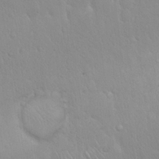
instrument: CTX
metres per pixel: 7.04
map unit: Hto
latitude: 17.4615
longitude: -58.0444
